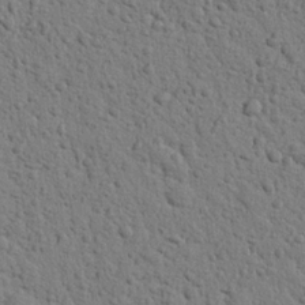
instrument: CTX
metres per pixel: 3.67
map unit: Nhu
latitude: 22.3278
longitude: -77.0647
